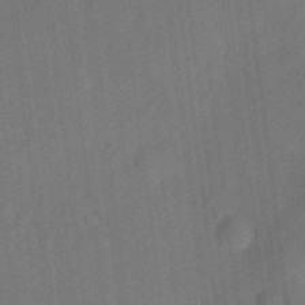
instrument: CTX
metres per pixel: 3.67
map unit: eHh
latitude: 3.7260
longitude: -73.8584
